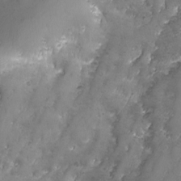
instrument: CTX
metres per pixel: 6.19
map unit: Ave
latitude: -7.9178
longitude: -119.2159
